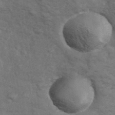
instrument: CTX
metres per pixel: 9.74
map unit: Hve
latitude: 33.5938
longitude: 150.9353
